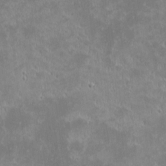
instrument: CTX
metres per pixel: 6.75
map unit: eHh
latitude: -1.7667
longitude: -85.0459
